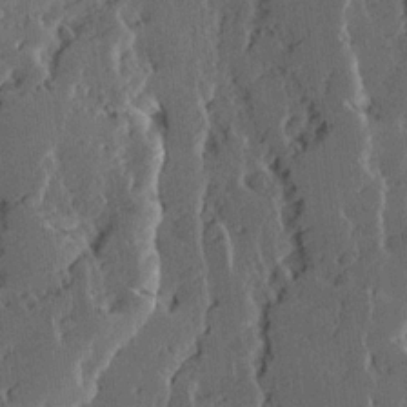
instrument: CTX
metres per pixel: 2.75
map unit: Ave
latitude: 14.8380
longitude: -137.2348
